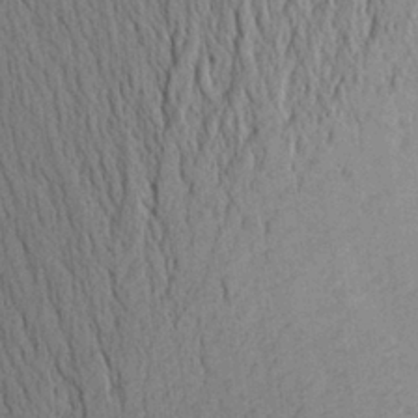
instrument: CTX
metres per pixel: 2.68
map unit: Aa
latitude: 26.6491
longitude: -145.4237
